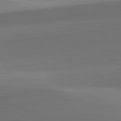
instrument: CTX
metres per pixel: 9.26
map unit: lApd
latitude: 81.8016
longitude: 131.0486
